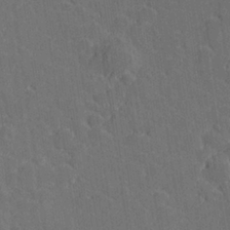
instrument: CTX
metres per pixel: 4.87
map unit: Hve
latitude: 27.3860
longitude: 143.8800
